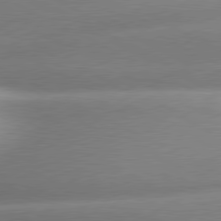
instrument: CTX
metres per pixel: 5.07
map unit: lApd
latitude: 80.3089
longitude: -159.9150
